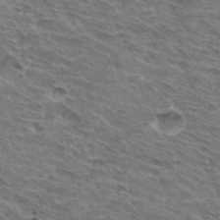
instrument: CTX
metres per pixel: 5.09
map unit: Hto
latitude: 32.6113
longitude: -44.7057
